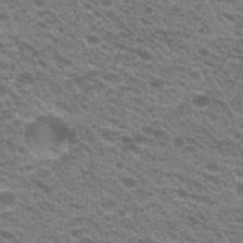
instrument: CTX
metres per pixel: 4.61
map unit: Hto
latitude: 23.0647
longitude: -35.9150
